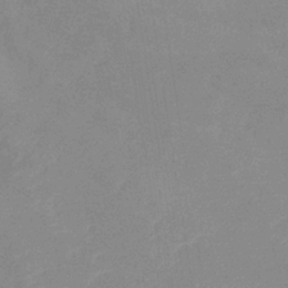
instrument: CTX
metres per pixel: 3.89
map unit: eHb
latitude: -36.2361
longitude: 73.6911
